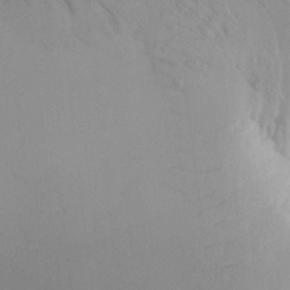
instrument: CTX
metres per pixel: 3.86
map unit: Nhu
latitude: -3.6532
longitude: -93.4237
